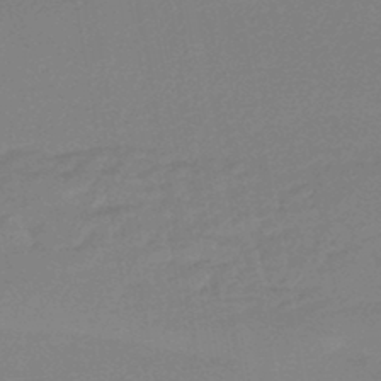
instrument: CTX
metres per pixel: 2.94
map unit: eHb
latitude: -44.9353
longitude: 89.9367
